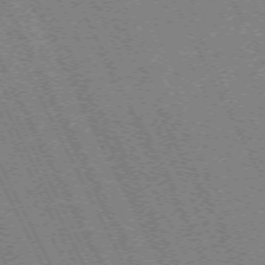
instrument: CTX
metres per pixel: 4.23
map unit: Hpe
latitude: -71.2565
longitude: 9.3321
